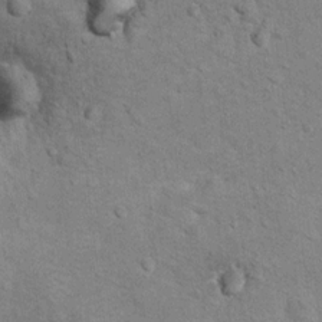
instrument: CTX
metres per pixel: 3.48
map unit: Hto
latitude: 10.9703
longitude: -37.1025
